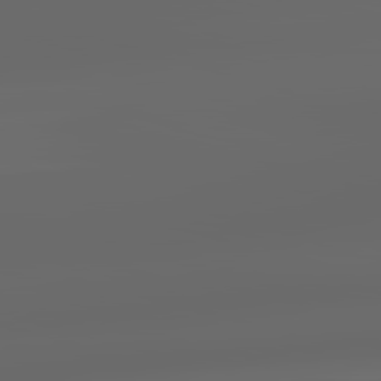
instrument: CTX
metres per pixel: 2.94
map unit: lApd
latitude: 83.5749
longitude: -127.9906
